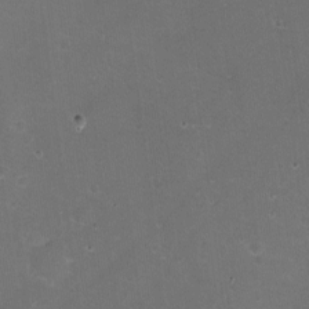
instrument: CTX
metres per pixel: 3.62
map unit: eHh
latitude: -11.8234
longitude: -61.7827
